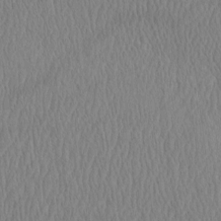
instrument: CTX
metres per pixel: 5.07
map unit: eHh
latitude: -3.8044
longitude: 15.6344
